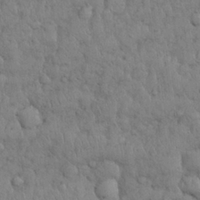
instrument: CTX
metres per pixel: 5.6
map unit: Nhu
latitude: 28.6490
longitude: -69.4616
